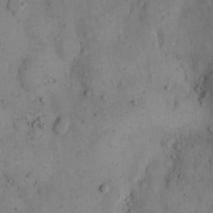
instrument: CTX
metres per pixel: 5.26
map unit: eHh
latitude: 14.7247
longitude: -67.5182
